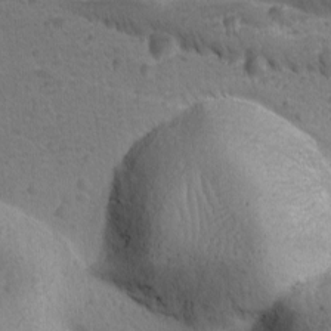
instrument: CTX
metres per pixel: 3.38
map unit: Ave
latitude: -10.2173
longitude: -120.6680
